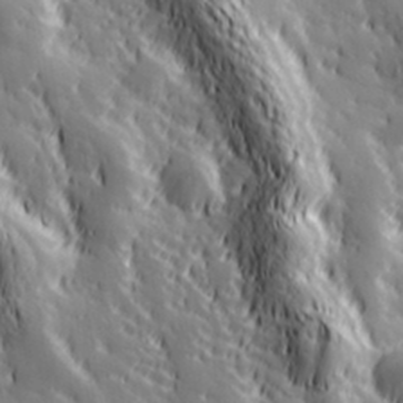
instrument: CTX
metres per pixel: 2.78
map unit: Hve
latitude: 32.5924
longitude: 149.6722
